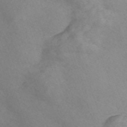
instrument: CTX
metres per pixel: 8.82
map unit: Nve
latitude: -57.0675
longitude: 58.3495
